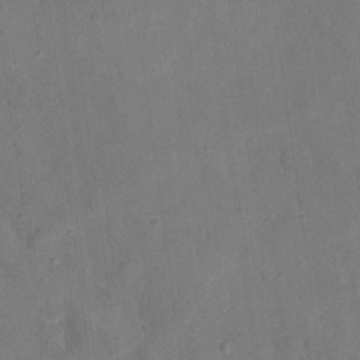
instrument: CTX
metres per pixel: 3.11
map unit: eHh
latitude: 21.6694
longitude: -62.2712
